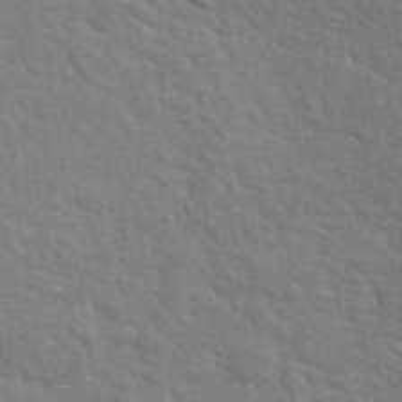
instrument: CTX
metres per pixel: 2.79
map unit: ANa
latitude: 41.6693
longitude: 29.6722
